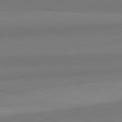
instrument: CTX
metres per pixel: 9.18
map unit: lApd
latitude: 82.5356
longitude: 156.3306
